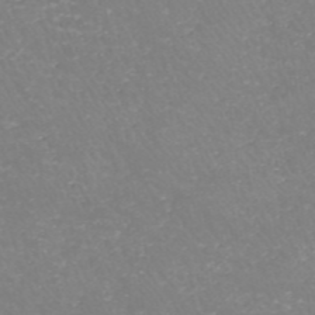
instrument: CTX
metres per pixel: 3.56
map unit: HNhu
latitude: -47.3131
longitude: 29.9367
